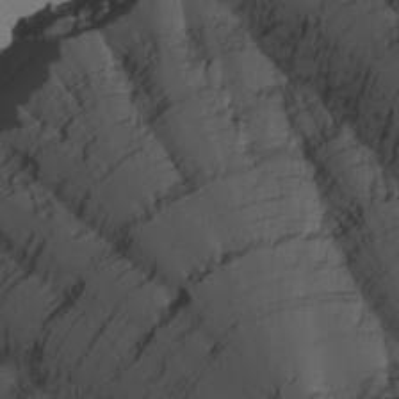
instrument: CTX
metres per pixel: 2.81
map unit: Nhu
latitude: -3.0486
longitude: -74.1578
